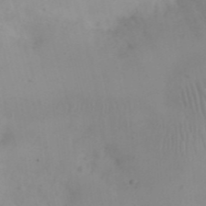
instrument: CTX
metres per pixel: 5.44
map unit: eHh
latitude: 24.5356
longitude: -66.3656
